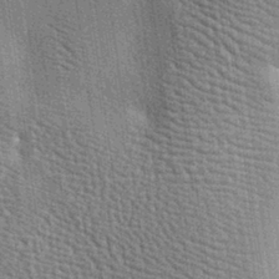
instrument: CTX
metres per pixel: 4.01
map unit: lAa
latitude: -7.7100
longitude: -124.4223
